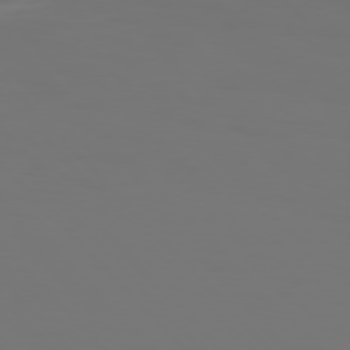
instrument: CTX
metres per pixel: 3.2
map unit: Hpe
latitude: 76.1200
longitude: -133.8583
